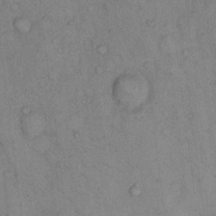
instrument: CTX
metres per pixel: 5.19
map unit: Hto
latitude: 9.3104
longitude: -59.2726
